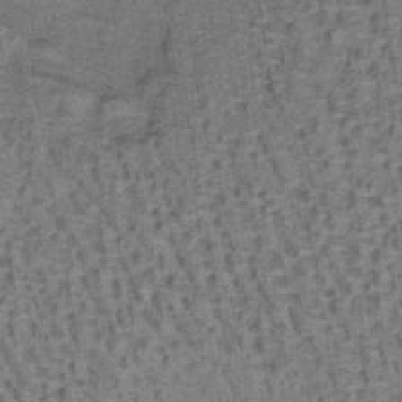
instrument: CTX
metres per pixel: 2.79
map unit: lHb
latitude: -40.4629
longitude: 57.8611
